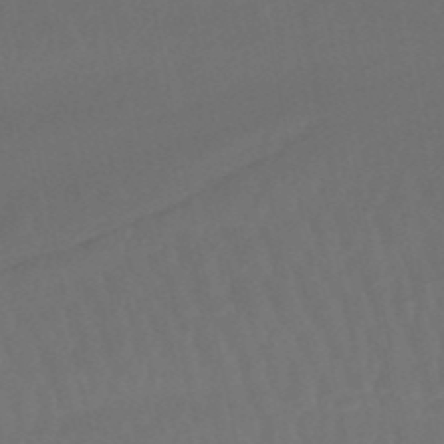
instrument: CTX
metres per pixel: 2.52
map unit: lHb
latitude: -50.5196
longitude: 80.9542
